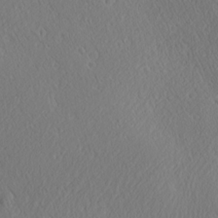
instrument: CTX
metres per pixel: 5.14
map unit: Ave
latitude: 21.7261
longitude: -136.7813
